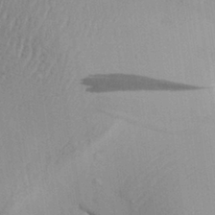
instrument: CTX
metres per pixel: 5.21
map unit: Aa
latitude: 29.9717
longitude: -133.7072
